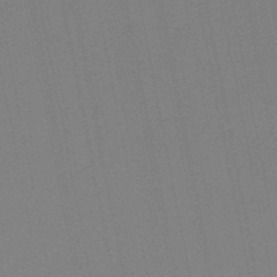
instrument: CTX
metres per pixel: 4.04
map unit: HNb
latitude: -45.1242
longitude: 55.7667
